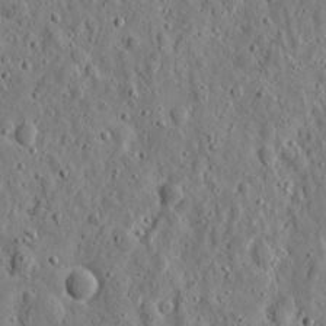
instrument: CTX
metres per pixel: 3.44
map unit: eHh
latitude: 10.5735
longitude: -73.6883
